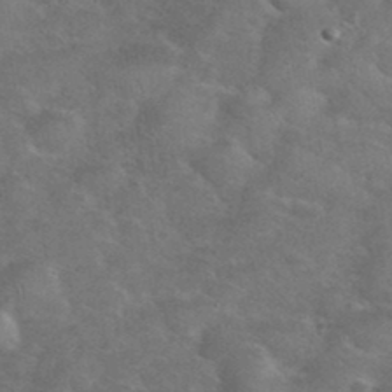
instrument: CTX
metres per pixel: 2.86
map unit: eHh
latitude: 37.4805
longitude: -64.0822
